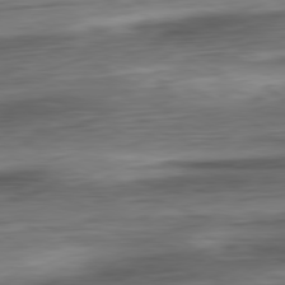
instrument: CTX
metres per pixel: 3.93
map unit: Ap
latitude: -80.9353
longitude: -68.2145
